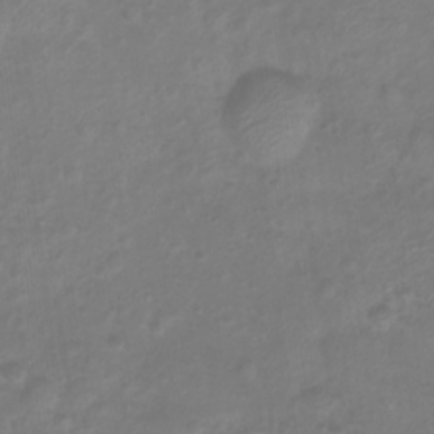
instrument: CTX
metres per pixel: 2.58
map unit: Htu
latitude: 2.8380
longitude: -21.8395
